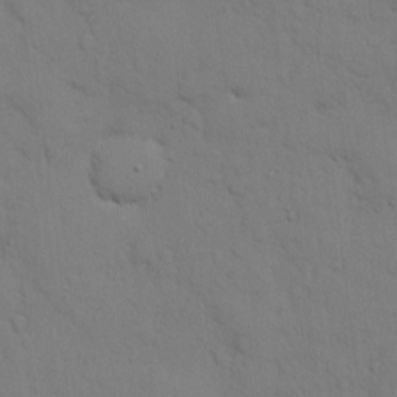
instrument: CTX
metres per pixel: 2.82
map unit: Hto
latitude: 11.9906
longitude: -56.7435
